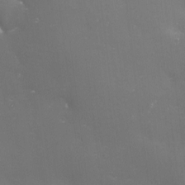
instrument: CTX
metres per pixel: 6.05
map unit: eHh
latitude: -4.4440
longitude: 19.3321
